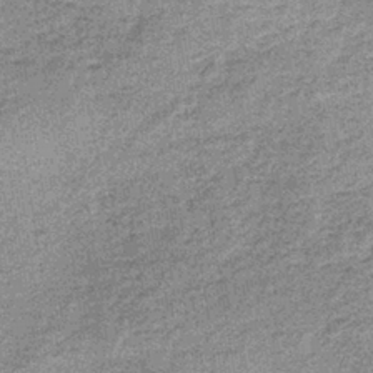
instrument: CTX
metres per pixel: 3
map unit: lHb
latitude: -37.4076
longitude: 65.5399
